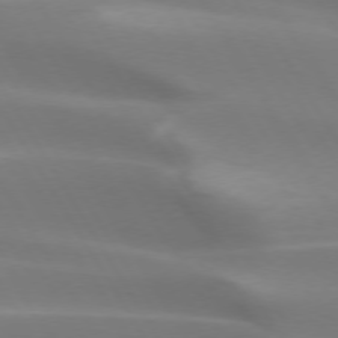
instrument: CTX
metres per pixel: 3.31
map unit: lApd
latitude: 73.5183
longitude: -50.0822
